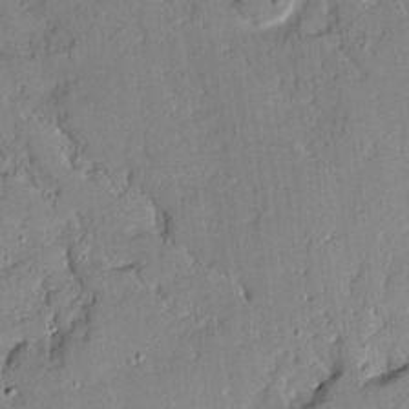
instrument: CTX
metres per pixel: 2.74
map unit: Ave
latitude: 13.4616
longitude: -132.2334
